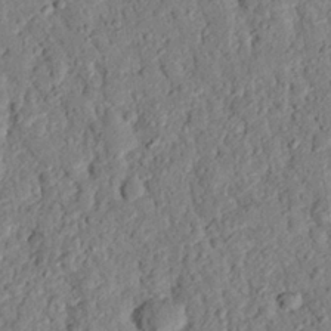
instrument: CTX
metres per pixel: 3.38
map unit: eHh
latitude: 26.0444
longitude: -78.9892
